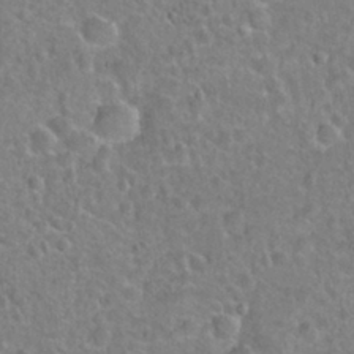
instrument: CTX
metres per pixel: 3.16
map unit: Hto
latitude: 21.4616
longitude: -47.9717
